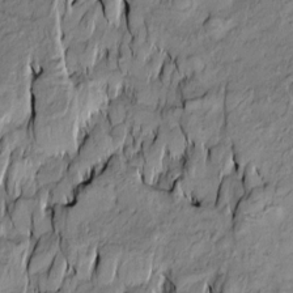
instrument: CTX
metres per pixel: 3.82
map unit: Htu
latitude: -10.0094
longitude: 176.8030
